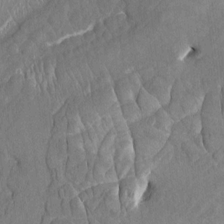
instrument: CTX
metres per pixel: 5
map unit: HNhu
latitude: 8.2523
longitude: -5.3293
